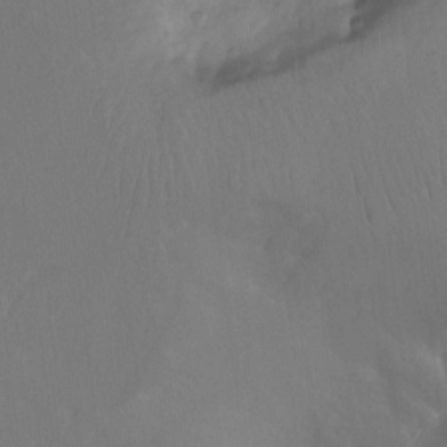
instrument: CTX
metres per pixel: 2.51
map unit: Aa
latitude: -13.1053
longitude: -67.2159
